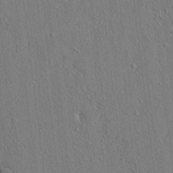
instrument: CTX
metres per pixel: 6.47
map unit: lAvf
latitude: 7.2348
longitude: 167.5966
